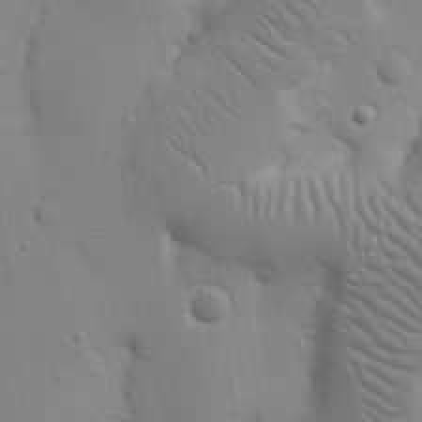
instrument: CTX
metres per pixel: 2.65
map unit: Nhu
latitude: 16.5546
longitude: -78.4601
